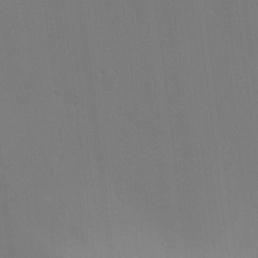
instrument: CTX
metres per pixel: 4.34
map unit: HNhu
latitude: 7.4426
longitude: 4.3873
